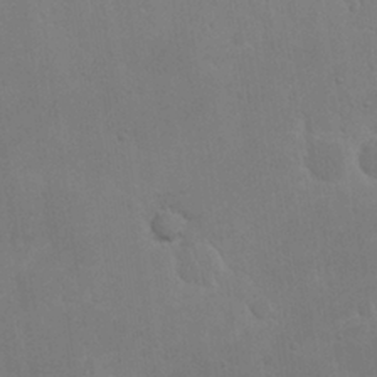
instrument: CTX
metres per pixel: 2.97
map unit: eHh
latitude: 20.6869
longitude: -68.9136
